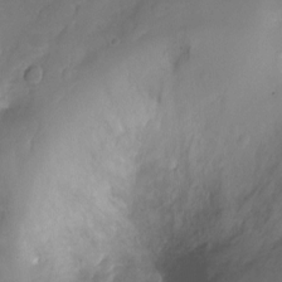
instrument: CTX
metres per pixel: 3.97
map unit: Nhu
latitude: -13.5021
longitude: -40.9891
